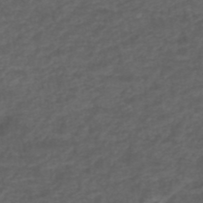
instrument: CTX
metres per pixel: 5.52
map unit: ANa
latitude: 39.3859
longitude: 23.2187
